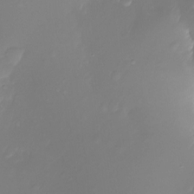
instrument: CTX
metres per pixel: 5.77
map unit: Nhu
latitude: -10.5574
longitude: -35.9150
